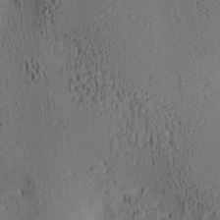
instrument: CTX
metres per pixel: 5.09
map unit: lAa
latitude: 6.7813
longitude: -114.6112
